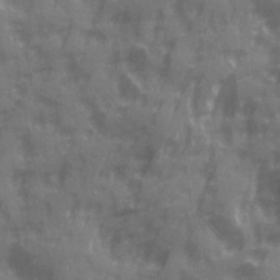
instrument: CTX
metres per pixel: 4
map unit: Ave
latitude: 20.1011
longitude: -132.1389
